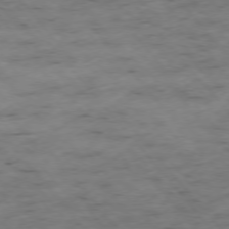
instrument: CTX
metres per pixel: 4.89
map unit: Hpe
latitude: -76.2550
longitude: -18.2711
